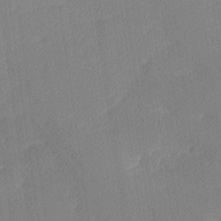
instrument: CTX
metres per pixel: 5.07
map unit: lHvf
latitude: 25.4615
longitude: 141.5210
